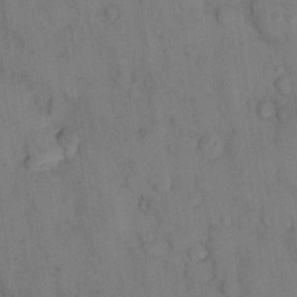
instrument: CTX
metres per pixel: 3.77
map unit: eHh
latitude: 13.4993
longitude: -62.7813
